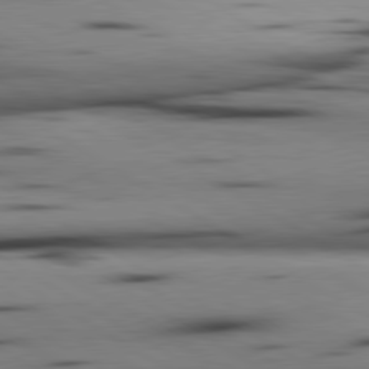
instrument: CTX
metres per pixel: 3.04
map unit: lApd
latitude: 80.3845
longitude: 160.7841
